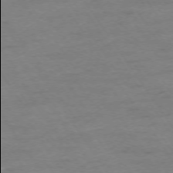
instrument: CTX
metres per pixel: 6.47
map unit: Ap
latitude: -74.4440
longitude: -85.9906
